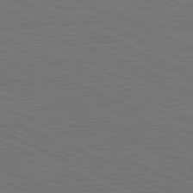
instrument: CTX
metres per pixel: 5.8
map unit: Hpe
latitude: -81.8045
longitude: 18.9542
